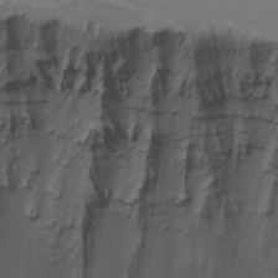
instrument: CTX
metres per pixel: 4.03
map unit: eHh
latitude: -5.4265
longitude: -87.3670
